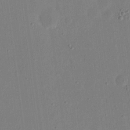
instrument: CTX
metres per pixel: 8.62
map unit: eHh
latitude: 17.3671
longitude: -70.3467
